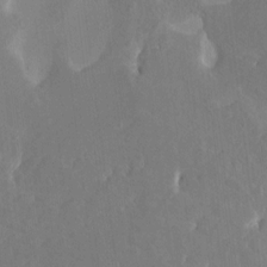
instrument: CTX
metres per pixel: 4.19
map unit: HNhu
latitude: 7.2726
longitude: -5.3482
